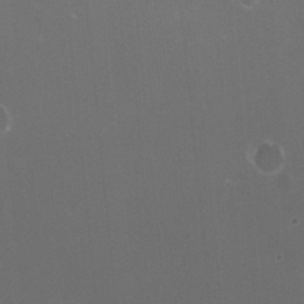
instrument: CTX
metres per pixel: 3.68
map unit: HNhu
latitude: -2.3117
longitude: -1.7638
